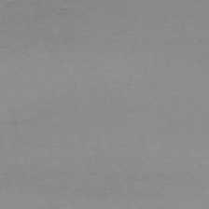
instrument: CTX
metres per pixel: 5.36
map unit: Nhu
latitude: -67.7855
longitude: 38.6519
